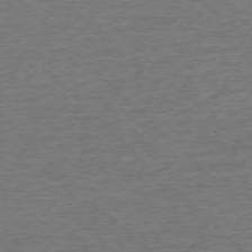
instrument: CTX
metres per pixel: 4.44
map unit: Ap
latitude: -76.7085
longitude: -93.9717
